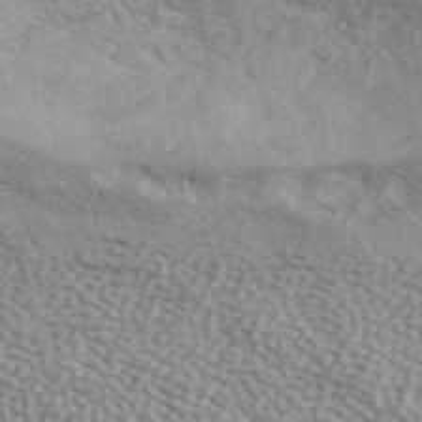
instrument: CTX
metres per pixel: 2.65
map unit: ANa
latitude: 41.9339
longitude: 50.8030
